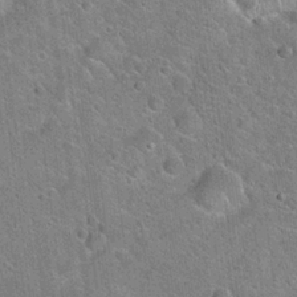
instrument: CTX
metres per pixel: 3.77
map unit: Hto
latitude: 20.5168
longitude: -50.9513
